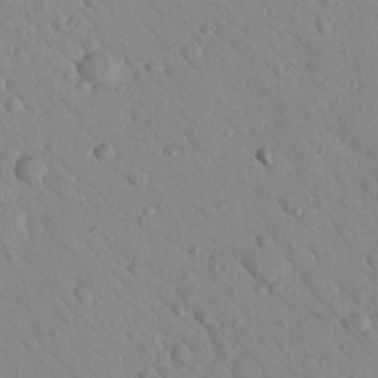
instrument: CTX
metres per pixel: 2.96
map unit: Nhu
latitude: 23.8583
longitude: -74.7624
